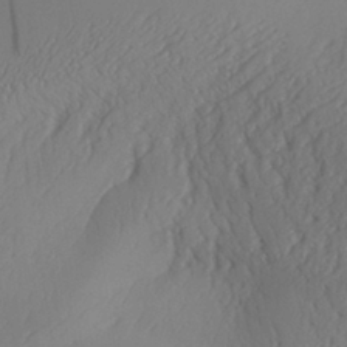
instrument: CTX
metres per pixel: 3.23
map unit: Aa
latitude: 30.1956
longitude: -140.8758
